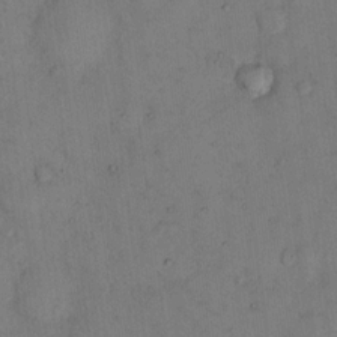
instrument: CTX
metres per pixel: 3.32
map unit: eHh
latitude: 12.8758
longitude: -62.8380
